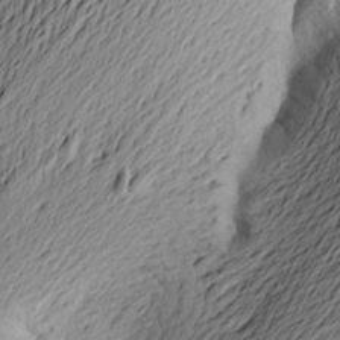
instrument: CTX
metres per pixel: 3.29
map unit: Aa
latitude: 21.9528
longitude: -148.8758
